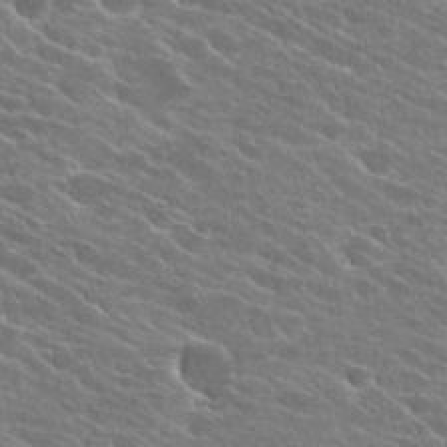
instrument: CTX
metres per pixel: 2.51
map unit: Hto
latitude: 25.5938
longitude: -41.3103
